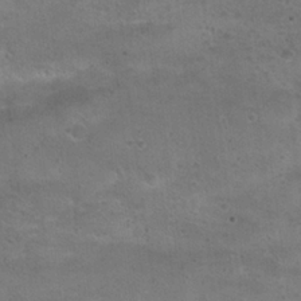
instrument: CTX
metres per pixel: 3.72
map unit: Hto
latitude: 22.8758
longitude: -48.4790
